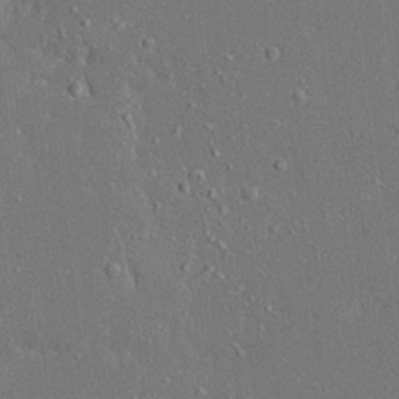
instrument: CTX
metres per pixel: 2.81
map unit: Ave
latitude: 17.8394
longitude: -140.1955
